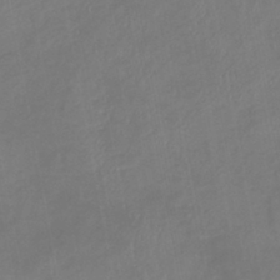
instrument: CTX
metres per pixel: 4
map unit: eHb
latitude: -38.8408
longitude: 76.7841
